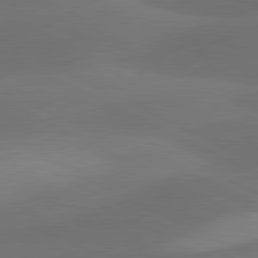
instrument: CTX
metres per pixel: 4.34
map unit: lApd
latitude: 81.1403
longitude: 127.0297
